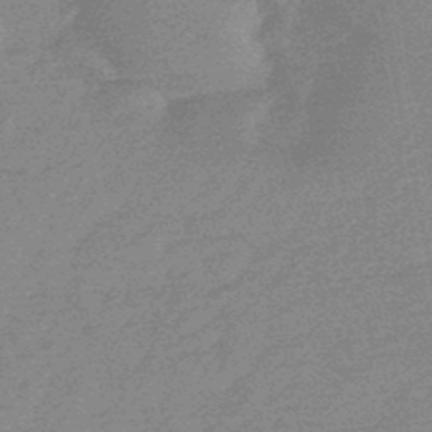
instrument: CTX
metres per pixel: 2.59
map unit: HNb
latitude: -48.0094
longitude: 57.4832
